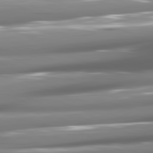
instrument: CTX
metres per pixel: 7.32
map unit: lApd
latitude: 81.4237
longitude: -145.8394
